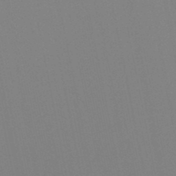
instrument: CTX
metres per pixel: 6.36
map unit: lHb
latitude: -49.1620
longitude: 70.4062
